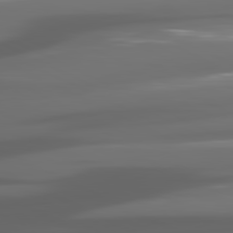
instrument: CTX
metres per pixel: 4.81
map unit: lApd
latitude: 80.8758
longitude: -141.1214
